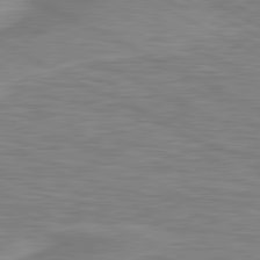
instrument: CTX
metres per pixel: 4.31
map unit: lApd
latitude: 80.8569
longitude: 172.5196
